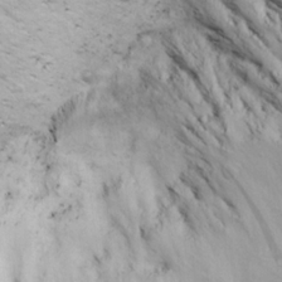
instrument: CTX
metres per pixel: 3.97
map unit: Ave
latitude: 22.5168
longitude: -132.9514
